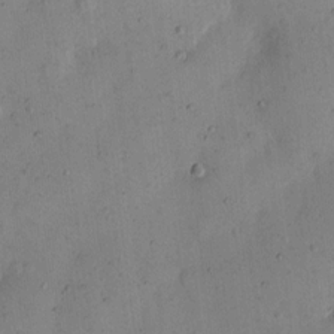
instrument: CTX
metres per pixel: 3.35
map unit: eHh
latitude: 11.5938
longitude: -61.8583
